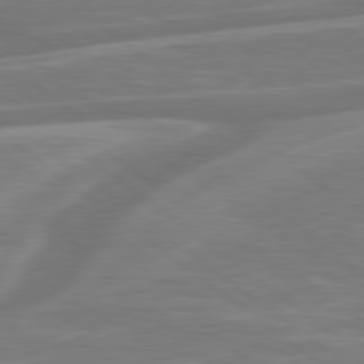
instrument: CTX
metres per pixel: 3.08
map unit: Hpe
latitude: 79.1970
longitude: -126.1011
